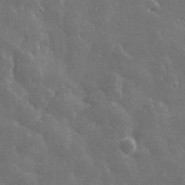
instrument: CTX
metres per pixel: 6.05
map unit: Hve
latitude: 28.2522
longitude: 145.7100
